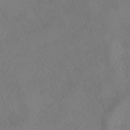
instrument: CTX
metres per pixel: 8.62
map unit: HNhu
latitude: -41.7100
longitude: 102.6519
